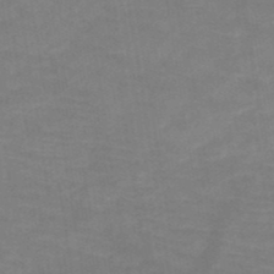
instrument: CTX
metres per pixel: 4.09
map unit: HNb
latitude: -50.4251
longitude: -45.0269
